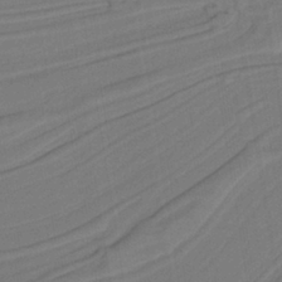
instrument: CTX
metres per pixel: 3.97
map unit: lHb
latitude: -38.3873
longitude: 56.1606
